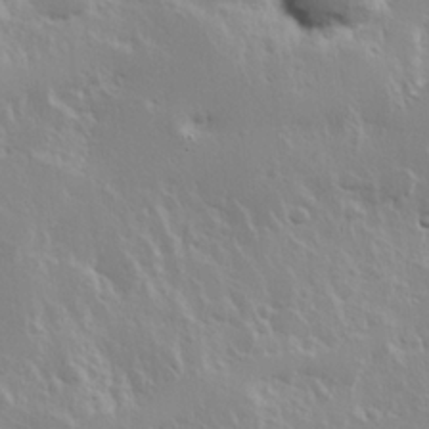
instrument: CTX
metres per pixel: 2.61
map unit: Hve
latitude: 24.5734
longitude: 145.5210
